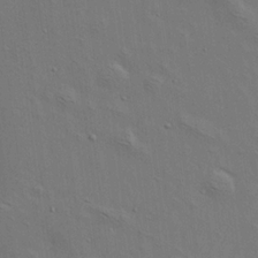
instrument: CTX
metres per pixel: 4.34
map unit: Aa
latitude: 19.7260
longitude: -141.2725
